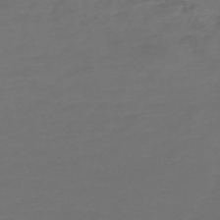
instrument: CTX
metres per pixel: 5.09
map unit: Nve
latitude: -58.5573
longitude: 66.0850
